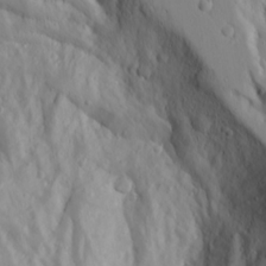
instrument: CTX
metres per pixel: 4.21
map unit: Aa
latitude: 17.4426
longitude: -124.9513
